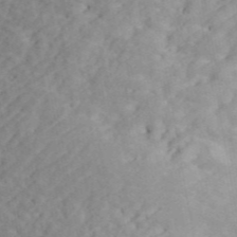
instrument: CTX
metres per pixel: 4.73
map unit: ANa
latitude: 47.0459
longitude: -83.9717
